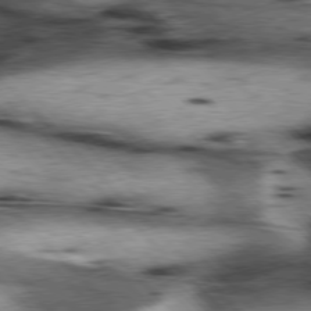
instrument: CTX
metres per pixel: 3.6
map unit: lApd
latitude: 77.2726
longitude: -50.0822
